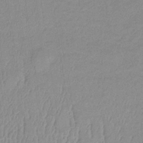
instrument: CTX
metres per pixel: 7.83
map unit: lHb
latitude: -34.3306
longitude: 70.0283
